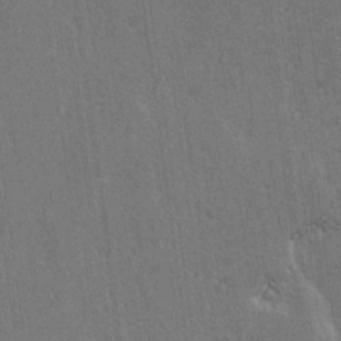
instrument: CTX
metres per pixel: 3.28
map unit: lAvf
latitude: -5.2942
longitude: -114.6301
